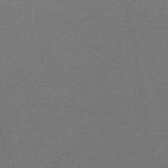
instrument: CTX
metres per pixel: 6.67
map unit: lHb
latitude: -45.5966
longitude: 57.2187
